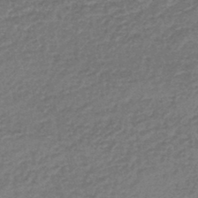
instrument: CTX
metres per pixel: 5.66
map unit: lHb
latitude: -45.6722
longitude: 62.8408
